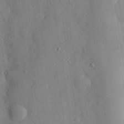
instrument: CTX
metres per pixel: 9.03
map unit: eHh
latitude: 28.5734
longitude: -80.2522
